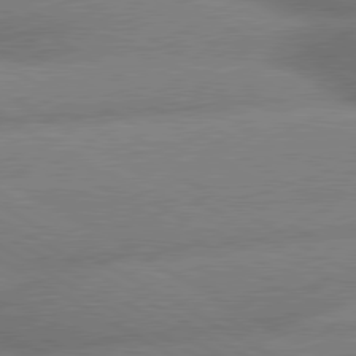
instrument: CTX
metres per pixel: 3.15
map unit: lApd
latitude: 80.0444
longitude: -163.5938
